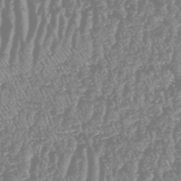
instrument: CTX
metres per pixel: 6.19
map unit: HNhu
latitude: -48.3684
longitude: 29.4077
